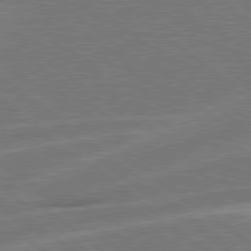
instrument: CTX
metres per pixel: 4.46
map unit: Hpe
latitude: 78.7058
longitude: -153.6883
